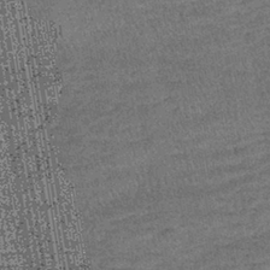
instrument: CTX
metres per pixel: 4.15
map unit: lHb
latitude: -39.8800
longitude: 67.8045
